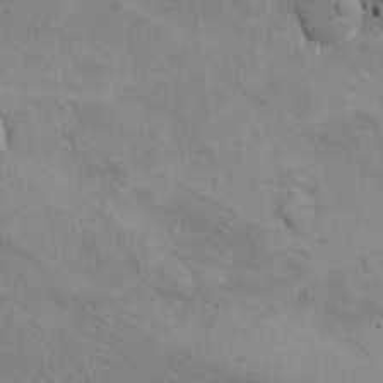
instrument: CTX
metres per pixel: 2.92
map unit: eHh
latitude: -8.5385
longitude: -68.8947
